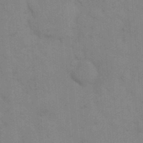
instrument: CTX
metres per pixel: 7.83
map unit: eHh
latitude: 18.2711
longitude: -64.1767
